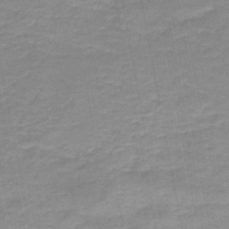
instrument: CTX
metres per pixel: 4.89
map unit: HNb
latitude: -48.3307
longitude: -38.4412
